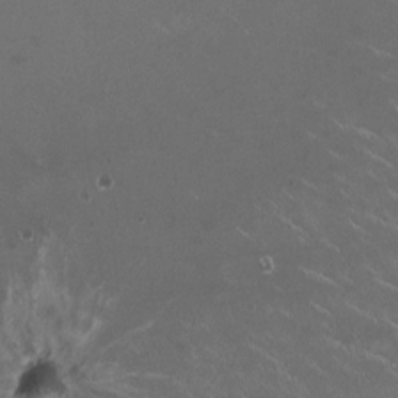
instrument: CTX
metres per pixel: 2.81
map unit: HNhu
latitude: 1.2348
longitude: -2.9702
